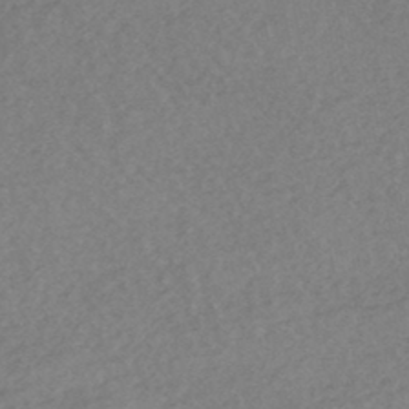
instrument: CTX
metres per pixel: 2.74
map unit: HNhu
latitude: -44.9920
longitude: 93.1998
